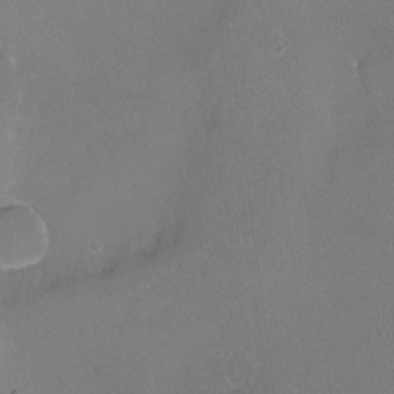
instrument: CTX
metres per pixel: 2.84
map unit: Ht
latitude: -16.1417
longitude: -40.8002
